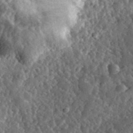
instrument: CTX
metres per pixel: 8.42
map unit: eHh
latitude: 34.7057
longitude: -79.4049
